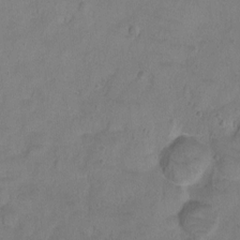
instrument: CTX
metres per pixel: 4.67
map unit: Ht
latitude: 1.9150
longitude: -32.9325
